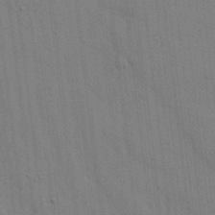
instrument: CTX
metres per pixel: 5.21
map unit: lHvf
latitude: 17.7639
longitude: -113.4993
